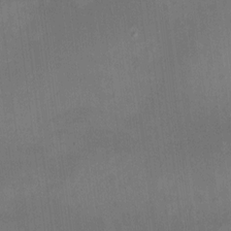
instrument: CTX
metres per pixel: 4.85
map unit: HNhu
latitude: 11.1025
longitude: 11.0864
